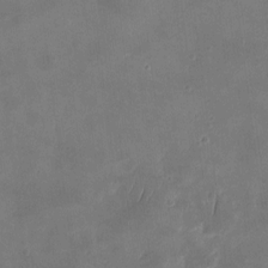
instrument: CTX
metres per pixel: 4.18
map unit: eHh
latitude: 8.4412
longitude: -74.0255
